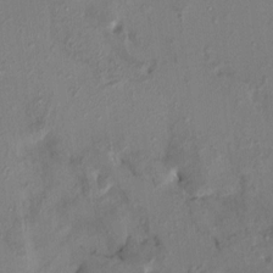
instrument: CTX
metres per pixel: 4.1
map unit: HNhu
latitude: 7.1214
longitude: -0.0822
